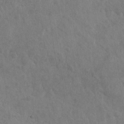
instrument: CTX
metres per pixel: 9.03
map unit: Nhu
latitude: -30.7274
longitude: -61.9906
